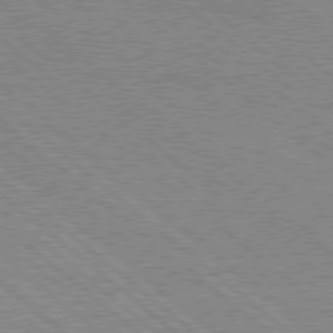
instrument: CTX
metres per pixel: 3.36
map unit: Hpe
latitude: 78.1011
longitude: -160.2144
